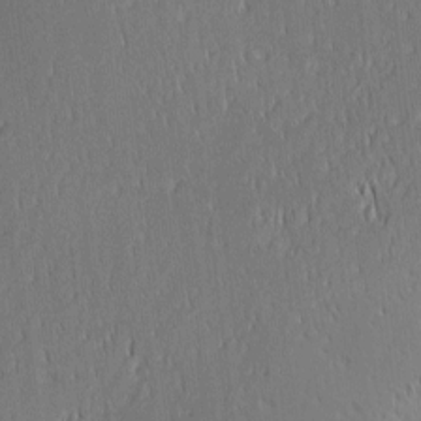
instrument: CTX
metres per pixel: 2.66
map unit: Ave
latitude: 2.6112
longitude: -114.8380
